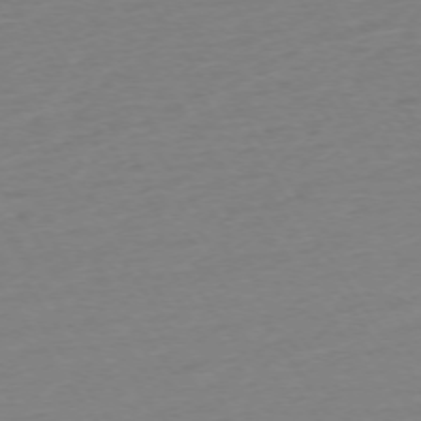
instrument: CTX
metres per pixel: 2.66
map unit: Ap
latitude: -74.2362
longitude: -81.1403
